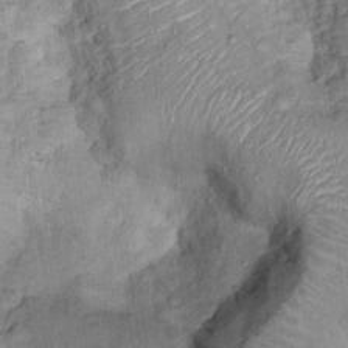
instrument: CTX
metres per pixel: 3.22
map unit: Ht
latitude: 14.6113
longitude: -40.6490
